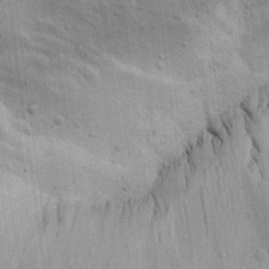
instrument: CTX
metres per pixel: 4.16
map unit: lAvf
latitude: 15.7639
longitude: -128.0822
